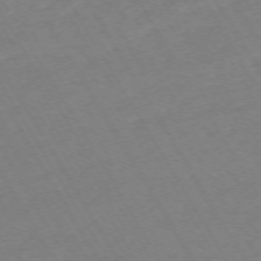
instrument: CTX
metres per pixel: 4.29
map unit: Hpe
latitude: -72.4818
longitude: 9.4265
